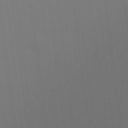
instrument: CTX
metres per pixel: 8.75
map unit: HNhu
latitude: 10.9703
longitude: 10.2740
